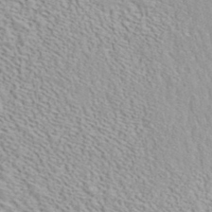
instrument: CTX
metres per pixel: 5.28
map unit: ANa
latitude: 41.1403
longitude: 18.8597
